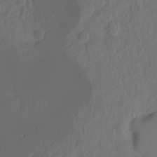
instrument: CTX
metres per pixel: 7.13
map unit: Hto
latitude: -7.6155
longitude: -46.8191
